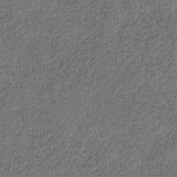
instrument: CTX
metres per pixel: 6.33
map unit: HNb
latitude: -33.5777
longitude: 56.1606
